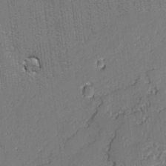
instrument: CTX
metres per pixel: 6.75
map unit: lAvf
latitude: -0.2362
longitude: -107.7828
